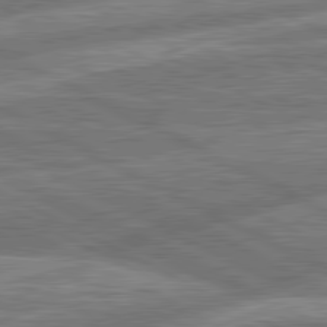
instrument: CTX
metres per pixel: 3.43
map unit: lApd
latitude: 81.2915
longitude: -166.3089
